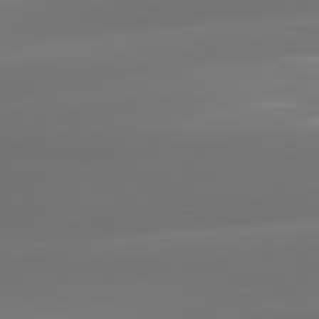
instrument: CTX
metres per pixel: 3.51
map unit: lApd
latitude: 81.8772
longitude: -163.3860
